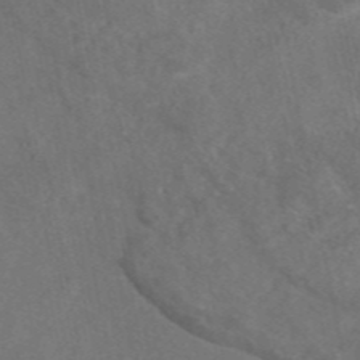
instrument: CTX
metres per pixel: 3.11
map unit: eAb
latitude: 47.0459
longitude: 109.6533
